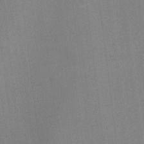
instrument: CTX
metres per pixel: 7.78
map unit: Ht
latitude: -5.3509
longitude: -19.5560
